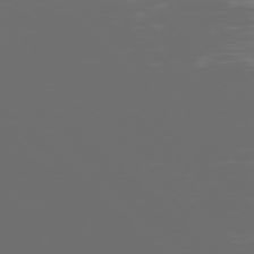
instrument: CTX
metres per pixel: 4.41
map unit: Ap
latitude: -77.8044
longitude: -72.8191
